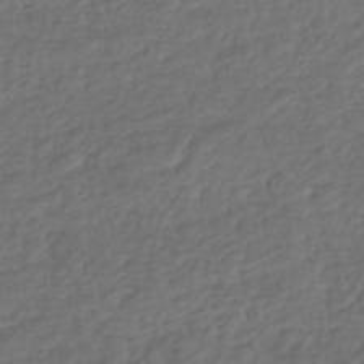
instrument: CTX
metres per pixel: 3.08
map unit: lHb
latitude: -39.0298
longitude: 69.9745
